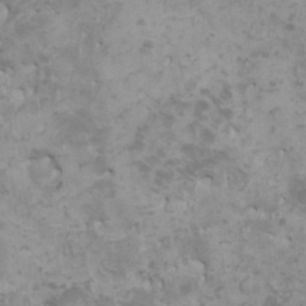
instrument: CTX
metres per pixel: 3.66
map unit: HNhu
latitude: 1.1214
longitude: 2.3684
